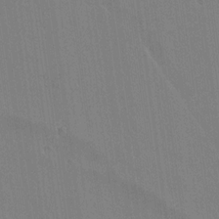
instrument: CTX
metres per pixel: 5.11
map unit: lAvf
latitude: 14.9325
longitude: -126.8380
